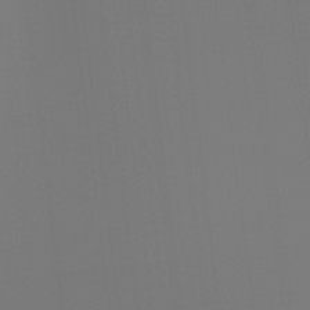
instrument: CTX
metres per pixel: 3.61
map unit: Hto
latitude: -7.6533
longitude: -47.5560
